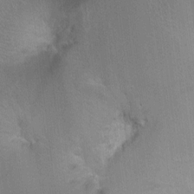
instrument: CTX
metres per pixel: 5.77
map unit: Ht
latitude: -1.4833
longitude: -17.4049
